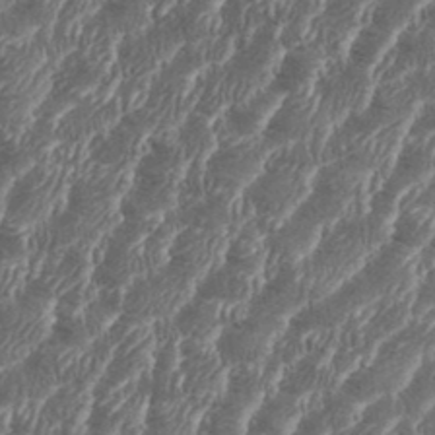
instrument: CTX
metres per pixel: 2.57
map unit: eHh
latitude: 36.1011
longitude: -137.1215
